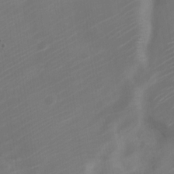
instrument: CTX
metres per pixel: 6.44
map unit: Nve
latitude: -21.0864
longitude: 106.7086
